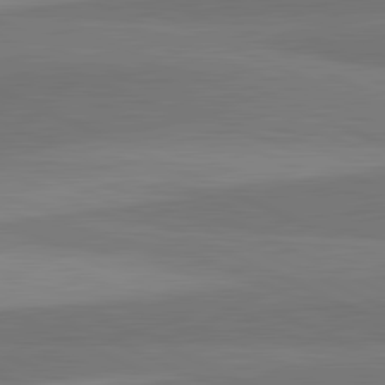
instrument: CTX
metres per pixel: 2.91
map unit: lApd
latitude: 82.4223
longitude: 158.4251
